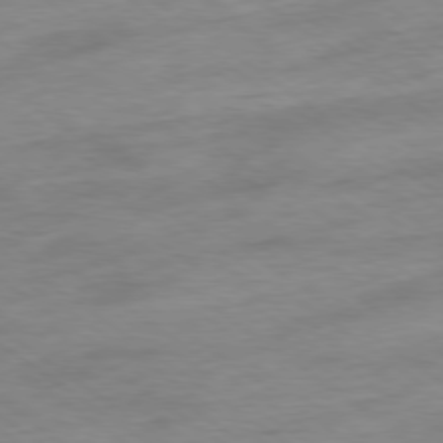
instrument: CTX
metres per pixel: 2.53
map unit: Ap
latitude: -78.9919
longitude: -96.7057
